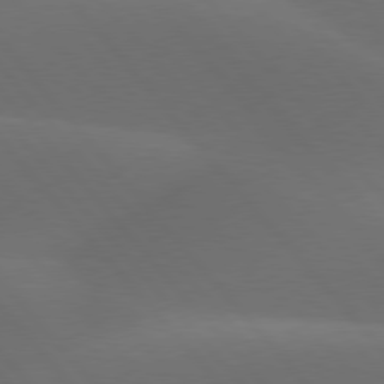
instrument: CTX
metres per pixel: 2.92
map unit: lApd
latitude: 77.9717
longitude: -53.4993
